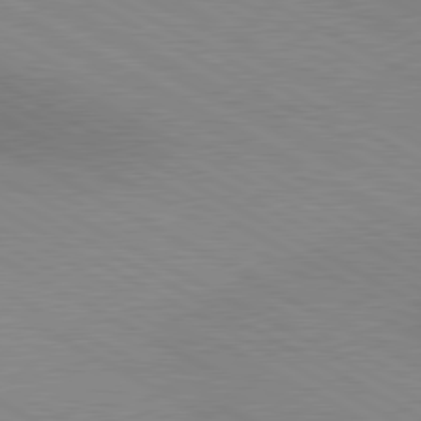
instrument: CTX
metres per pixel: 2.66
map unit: lApd
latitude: 80.4223
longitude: 124.8597
